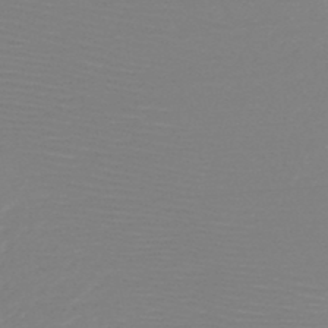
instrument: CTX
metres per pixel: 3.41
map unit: HNb
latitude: -48.7275
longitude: -43.3482
